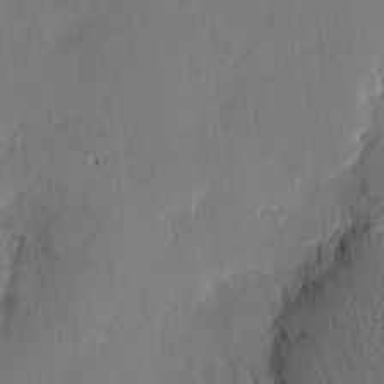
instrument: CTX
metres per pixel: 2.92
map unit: eHh
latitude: 4.1011
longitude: -75.9906
